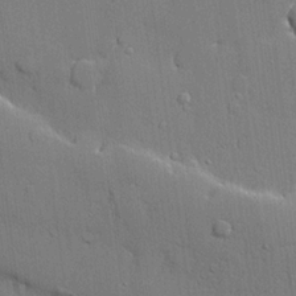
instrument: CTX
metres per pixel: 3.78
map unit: lHvf
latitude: 21.4616
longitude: 145.2754
